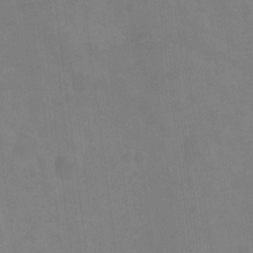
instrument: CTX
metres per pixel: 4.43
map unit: Ht
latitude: -10.8030
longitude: -39.1592
